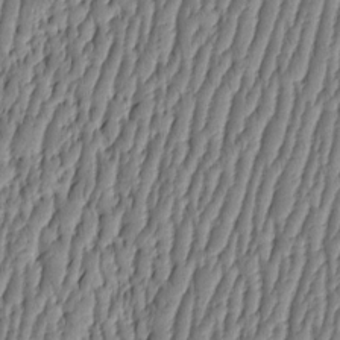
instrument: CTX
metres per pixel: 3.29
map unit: HNhu
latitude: -3.5399
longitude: 13.8045
